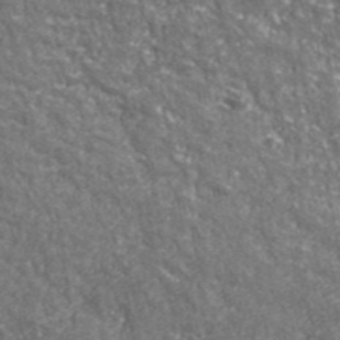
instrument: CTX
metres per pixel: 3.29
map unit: eHh
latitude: 42.6302
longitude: -91.0647
